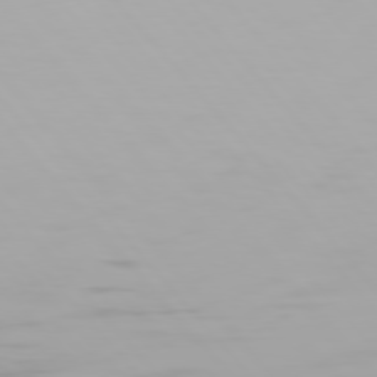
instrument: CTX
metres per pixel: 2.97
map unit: Hpe
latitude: 76.3656
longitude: -135.4048
